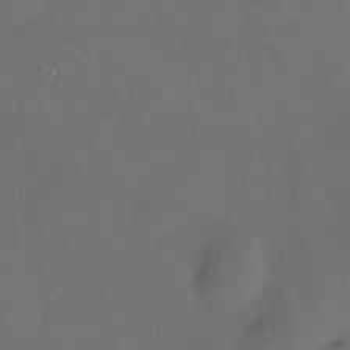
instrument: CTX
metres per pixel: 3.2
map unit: HNhu
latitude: 7.8772
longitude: 9.4643
